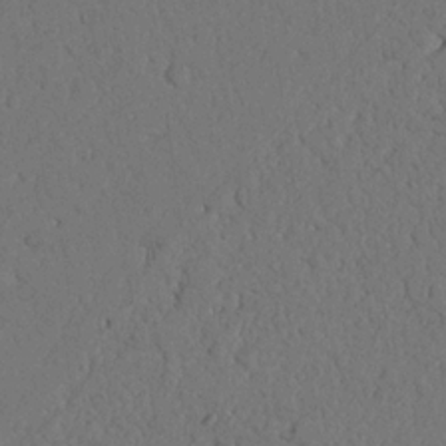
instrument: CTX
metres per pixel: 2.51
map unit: Nhu
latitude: 20.6113
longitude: -75.6883
